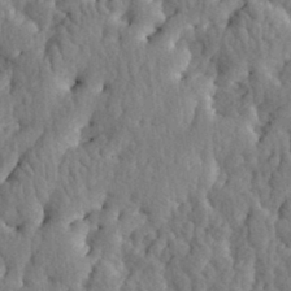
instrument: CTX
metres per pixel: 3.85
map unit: eHh
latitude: 31.7639
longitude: -79.9906
